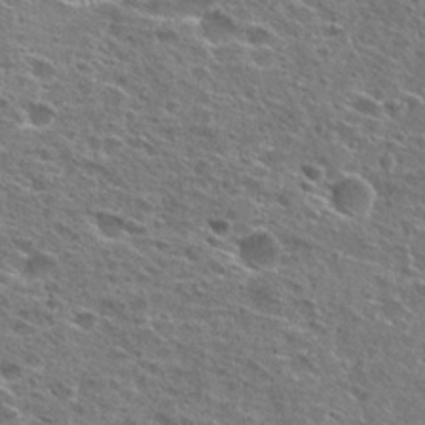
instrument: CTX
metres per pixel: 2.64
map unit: Hto
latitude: 26.5735
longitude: -47.2537
